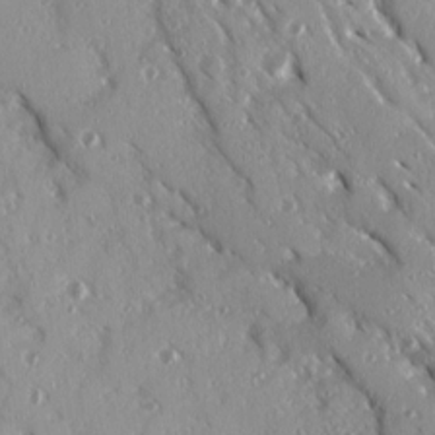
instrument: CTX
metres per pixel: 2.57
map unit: Ave
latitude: 14.8380
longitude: -130.8947
